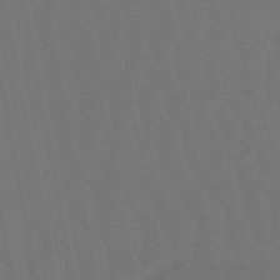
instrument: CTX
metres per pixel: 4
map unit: lHb
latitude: -47.9556
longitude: 80.2929
